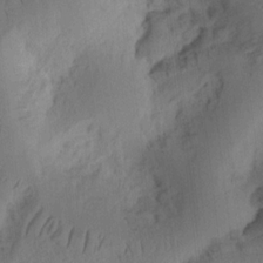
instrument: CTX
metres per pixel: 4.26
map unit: Ht
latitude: 9.7261
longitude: -74.9892
